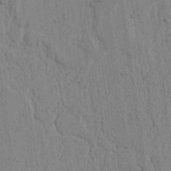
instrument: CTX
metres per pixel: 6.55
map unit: lAvf
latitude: 6.3089
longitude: 164.6330
